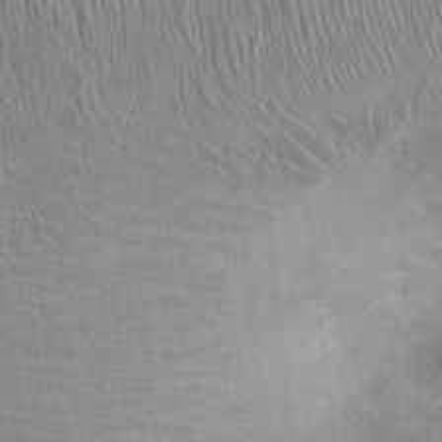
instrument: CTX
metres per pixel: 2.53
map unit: Ht
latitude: -2.6140
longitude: -15.2348
